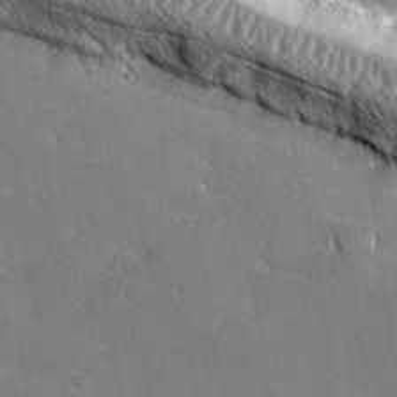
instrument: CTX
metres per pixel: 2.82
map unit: lHvf
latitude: 26.6491
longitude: 141.9178
